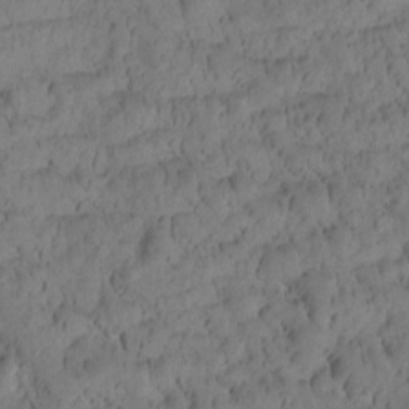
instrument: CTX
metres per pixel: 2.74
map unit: Htu
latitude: -3.1431
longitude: 171.8800
